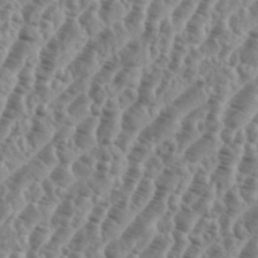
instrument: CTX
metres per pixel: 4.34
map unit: eHh
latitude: 36.5357
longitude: -135.8961
